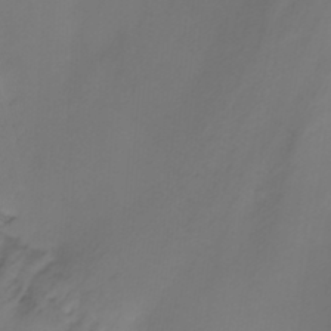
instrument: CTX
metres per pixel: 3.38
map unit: Nhu
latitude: -7.8044
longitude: -77.2348
